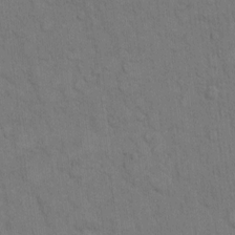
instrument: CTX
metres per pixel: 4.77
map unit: Hto
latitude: 8.1200
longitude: -60.9136
